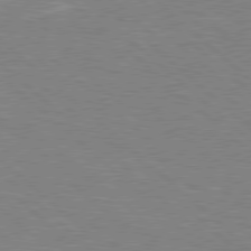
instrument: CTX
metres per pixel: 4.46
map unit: Hpe
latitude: 78.2334
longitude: -152.1200
